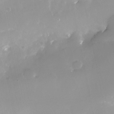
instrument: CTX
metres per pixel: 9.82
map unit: Nhe
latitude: -28.4440
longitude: -109.7260
